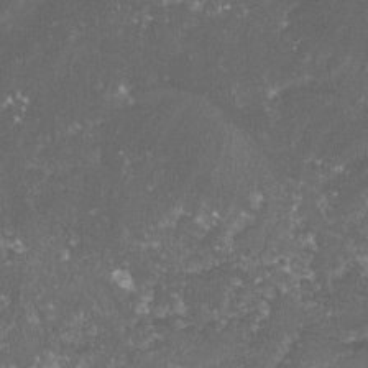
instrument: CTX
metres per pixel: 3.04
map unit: lHvf
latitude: -15.0676
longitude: -99.5182
